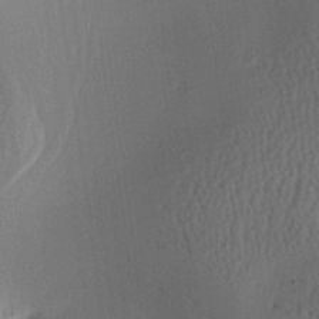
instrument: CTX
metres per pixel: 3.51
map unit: lAa
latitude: -7.5210
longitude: -124.8002
